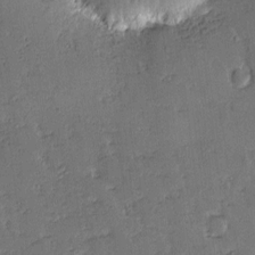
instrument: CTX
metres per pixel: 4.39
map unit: eHh
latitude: 0.0255
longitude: 18.9164
